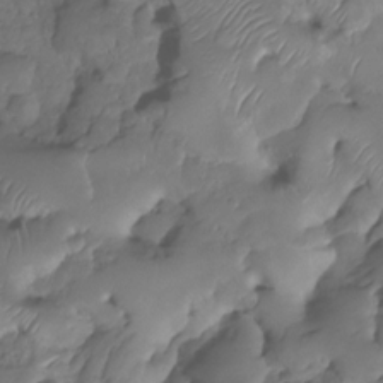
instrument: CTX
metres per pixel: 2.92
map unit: HNhu
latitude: -24.1795
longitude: 50.4629
